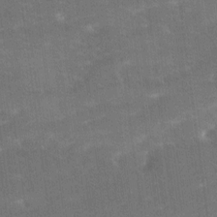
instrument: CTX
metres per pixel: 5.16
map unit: Ave
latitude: 18.4412
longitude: -136.6302
